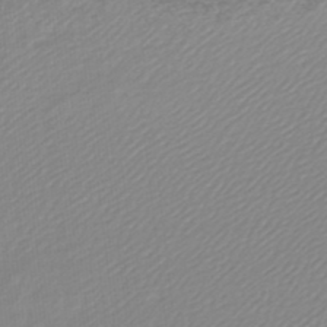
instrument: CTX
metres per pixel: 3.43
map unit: lHb
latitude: -45.2187
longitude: 65.4266
